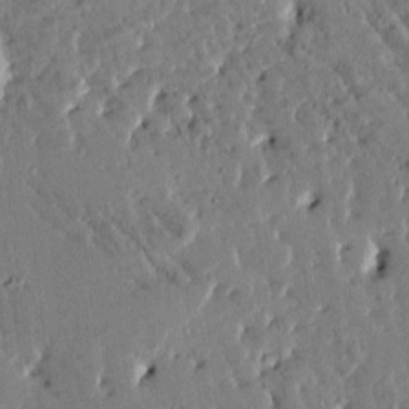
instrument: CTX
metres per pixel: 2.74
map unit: Htu
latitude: -1.8612
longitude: 175.0675
